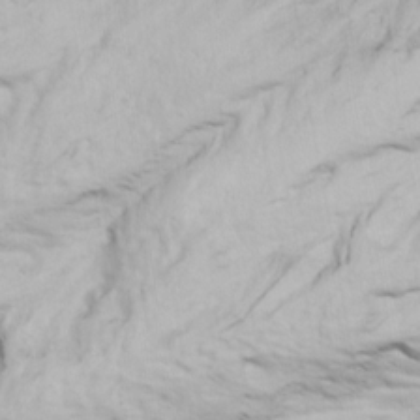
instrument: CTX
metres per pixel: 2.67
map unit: Ave
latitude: 19.0458
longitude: -138.1011
